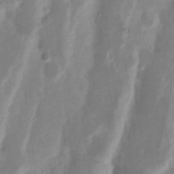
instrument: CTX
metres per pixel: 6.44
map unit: Nhu
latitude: 15.7639
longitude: -74.0444
